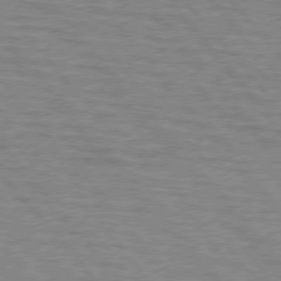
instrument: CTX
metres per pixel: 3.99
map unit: lApd
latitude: 75.8961
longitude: -75.3671
